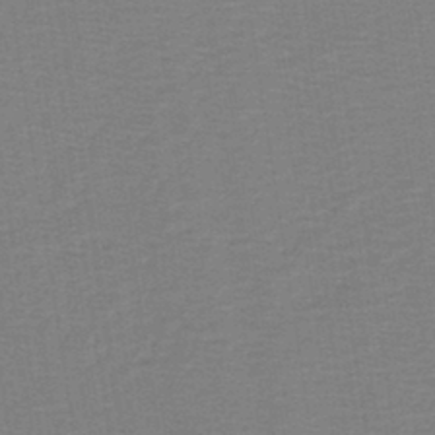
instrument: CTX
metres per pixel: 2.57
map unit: lHb
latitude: -41.2376
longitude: 53.0108
